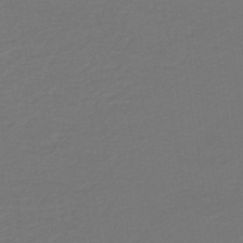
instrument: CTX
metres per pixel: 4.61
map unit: lHb
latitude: -43.2942
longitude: 52.8219
